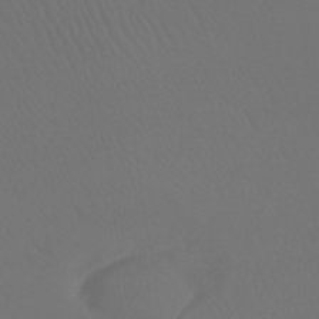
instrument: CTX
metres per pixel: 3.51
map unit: lHb
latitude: -42.9919
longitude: 67.2754
